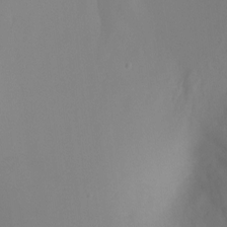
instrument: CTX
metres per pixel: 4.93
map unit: Ht
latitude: -4.6140
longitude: -27.4049
